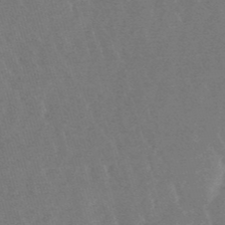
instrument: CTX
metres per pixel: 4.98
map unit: lHb
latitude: -48.5574
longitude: 72.5762
